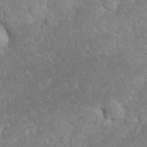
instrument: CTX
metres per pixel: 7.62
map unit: eHh
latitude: 35.7638
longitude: -64.4223
